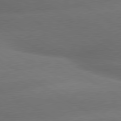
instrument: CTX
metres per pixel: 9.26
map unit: lApd
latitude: 79.9906
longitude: -154.9514
